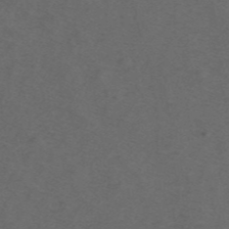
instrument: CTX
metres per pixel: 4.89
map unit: ANa
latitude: 44.1389
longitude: 27.2942
